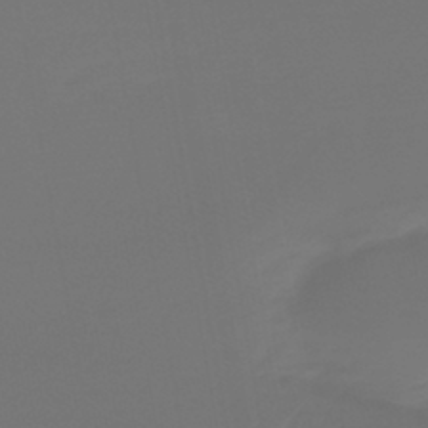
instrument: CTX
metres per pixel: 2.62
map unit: lHb
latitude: -43.7477
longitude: 64.0472
